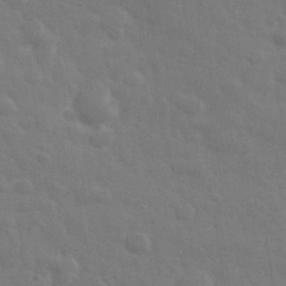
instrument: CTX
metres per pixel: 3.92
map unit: eHh
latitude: 33.3293
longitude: -70.4412
